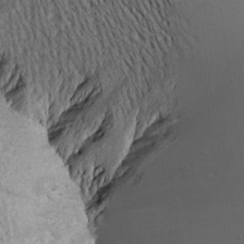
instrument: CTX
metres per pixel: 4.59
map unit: Aa
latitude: 17.5560
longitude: -145.0269
